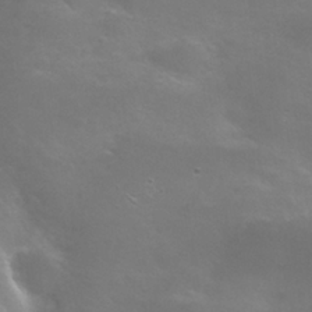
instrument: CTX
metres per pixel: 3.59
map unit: Nhu
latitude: 25.5938
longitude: -53.0270
